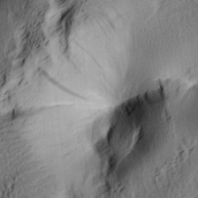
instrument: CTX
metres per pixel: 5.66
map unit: lAa
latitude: 4.8758
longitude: -113.5371
